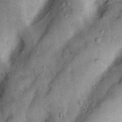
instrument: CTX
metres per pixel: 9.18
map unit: Nhu
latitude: 6.1578
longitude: -23.8205
